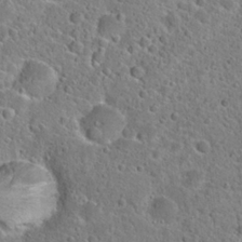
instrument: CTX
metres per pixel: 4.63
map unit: Hto
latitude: 23.7638
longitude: -46.1200
